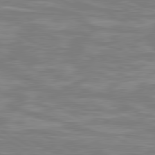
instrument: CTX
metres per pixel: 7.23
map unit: lApd
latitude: 80.6868
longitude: -173.2725
